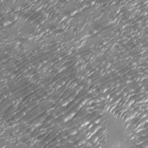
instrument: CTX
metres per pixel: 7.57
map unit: Nhu
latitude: -13.6155
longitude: -22.7813
